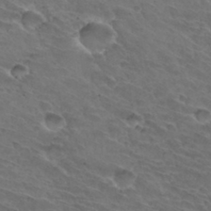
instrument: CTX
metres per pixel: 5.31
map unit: Hto
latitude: 32.6490
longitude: -46.1200
